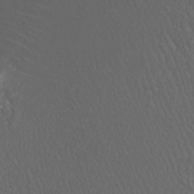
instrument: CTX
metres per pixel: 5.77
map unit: Htu
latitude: -11.4454
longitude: -73.2726
